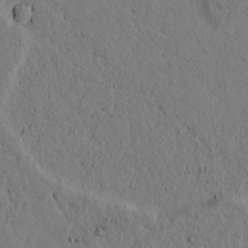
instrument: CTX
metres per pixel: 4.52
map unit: lAvf
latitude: 4.7246
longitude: 166.0283
